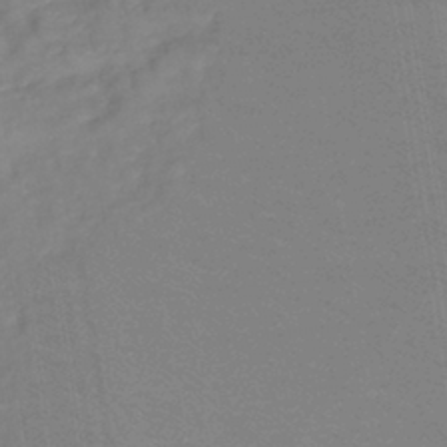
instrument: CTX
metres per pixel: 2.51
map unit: lHb
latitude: -41.2754
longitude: 75.1620
